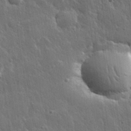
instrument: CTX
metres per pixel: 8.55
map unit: eHh
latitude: 31.6127
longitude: -79.2726
